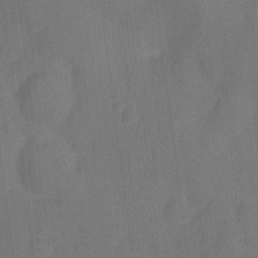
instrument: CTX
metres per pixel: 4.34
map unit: Nhu
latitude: -13.9178
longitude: -24.1955
